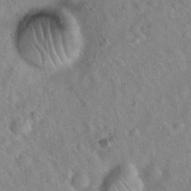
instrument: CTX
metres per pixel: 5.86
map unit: Hto
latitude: 20.0633
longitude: -53.9339
